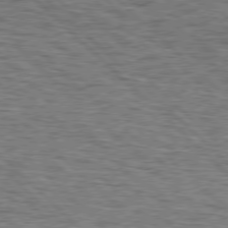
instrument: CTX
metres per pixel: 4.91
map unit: lApd
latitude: 77.1592
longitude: -71.1214
